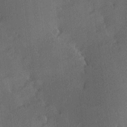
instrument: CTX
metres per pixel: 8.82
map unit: Hve
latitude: 18.3089
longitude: 150.4062
